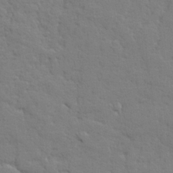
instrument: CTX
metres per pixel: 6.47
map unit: lHvf
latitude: 24.4034
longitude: 143.6343
